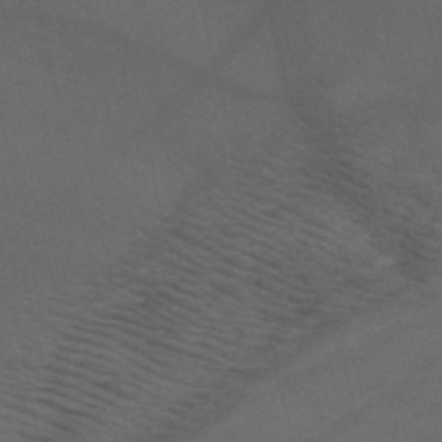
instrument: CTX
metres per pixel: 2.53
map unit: HNb
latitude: -51.1242
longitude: -42.9892
